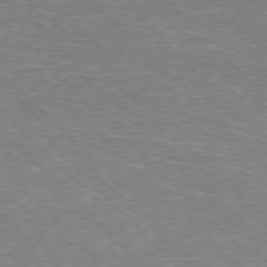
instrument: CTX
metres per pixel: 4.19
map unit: Hpe
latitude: -77.2565
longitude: -12.0255
